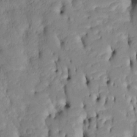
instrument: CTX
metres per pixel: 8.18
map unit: Htu
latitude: -5.2565
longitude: 152.0850
